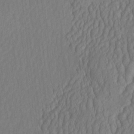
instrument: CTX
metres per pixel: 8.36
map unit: HNhu
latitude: -2.3873
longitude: 13.1242
